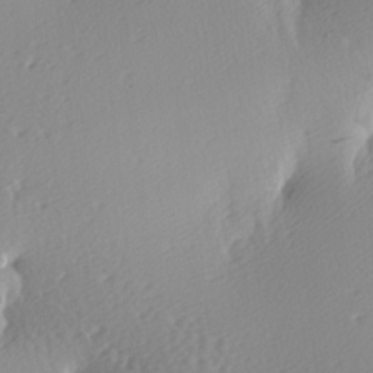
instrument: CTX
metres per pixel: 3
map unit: lAa
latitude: -9.7666
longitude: -125.4804
